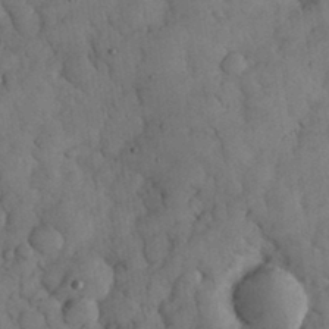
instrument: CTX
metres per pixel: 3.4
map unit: eHh
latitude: 32.6679
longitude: -69.3104
